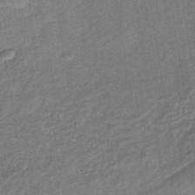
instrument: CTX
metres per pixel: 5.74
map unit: lHb
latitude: -39.4832
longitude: 74.3873
